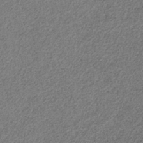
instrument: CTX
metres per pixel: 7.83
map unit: HNb
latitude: -32.7841
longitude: 56.3117
